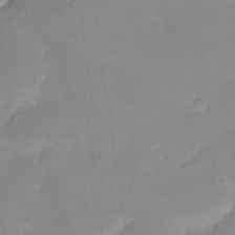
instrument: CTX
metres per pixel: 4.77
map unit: HNhu
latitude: -23.5399
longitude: 49.6722
